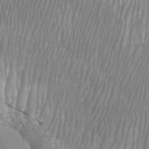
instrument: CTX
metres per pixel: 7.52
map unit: Htu
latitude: -8.5763
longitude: -75.4804
